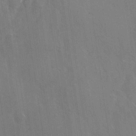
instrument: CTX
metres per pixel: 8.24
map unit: Nhu
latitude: -28.7274
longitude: -80.2522
